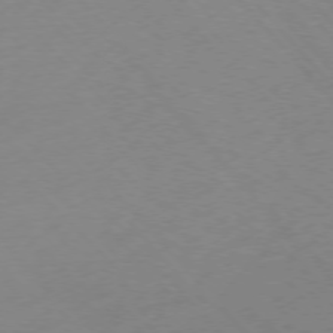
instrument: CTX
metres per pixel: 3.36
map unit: Ap
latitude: -76.6896
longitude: -70.4790
